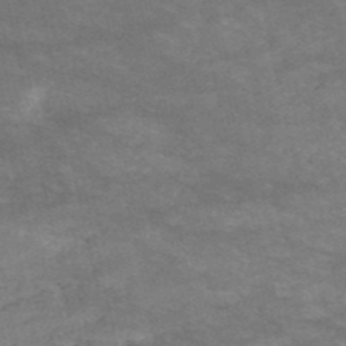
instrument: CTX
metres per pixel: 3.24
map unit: HNb
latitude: -52.6896
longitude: -39.1025
